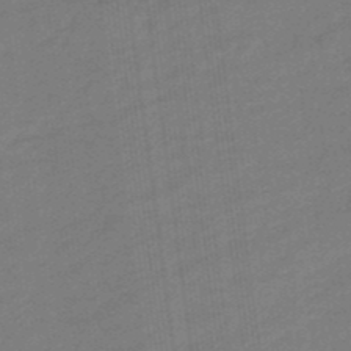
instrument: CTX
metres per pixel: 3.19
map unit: eHb
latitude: -46.4062
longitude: 87.5021
